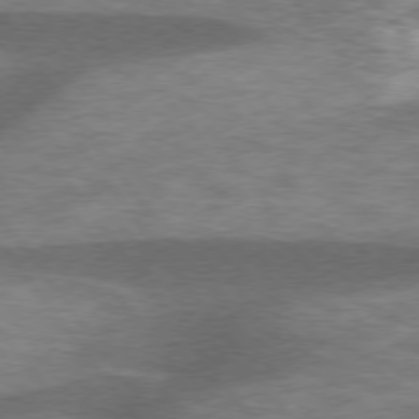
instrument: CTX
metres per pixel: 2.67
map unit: lApd
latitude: 75.5938
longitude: -57.1592
